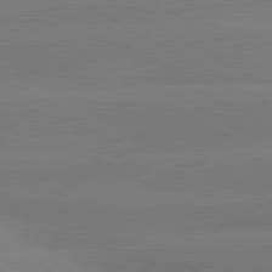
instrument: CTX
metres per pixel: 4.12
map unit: lApd
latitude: 80.6113
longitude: -149.5371
